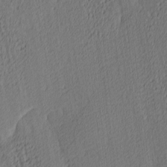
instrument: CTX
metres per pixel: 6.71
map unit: Ave
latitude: 3.7827
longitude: -114.1010
